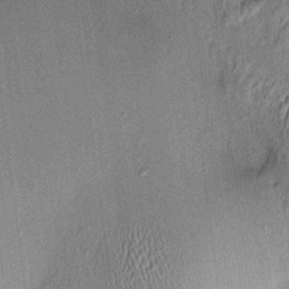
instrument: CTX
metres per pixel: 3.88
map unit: HNhu
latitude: 11.8961
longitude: 10.7274
